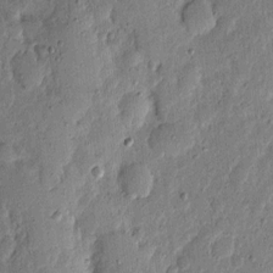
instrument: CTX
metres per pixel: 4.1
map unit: eHh
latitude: 5.8016
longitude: -71.1781
